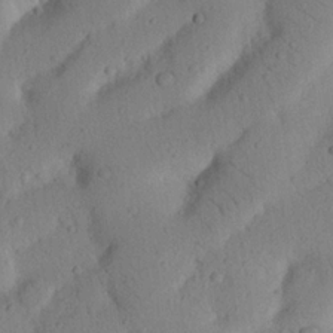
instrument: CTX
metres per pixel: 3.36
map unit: Nhu
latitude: 20.9325
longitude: -74.2900
